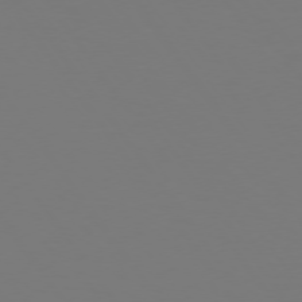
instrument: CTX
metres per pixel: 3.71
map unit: Hpe
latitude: 74.1578
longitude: -123.5938
